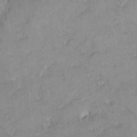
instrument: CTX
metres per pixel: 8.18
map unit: eHh
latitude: 9.8395
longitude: -64.6868
